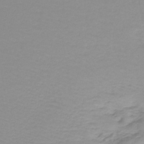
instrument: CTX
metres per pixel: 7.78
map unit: lHb
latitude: -44.8408
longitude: 62.3495
